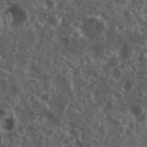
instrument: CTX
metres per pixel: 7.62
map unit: eHh
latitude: 34.8947
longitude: -59.8017
